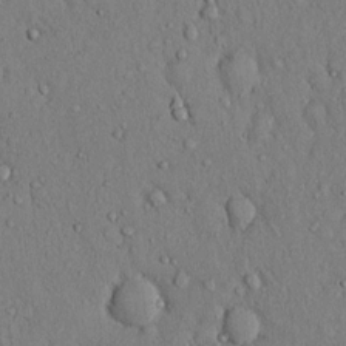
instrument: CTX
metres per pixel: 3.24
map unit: Hto
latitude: 13.0459
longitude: -58.1956
